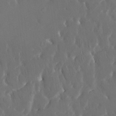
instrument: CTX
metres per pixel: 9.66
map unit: HNhu
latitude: 4.1389
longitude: 9.9745
